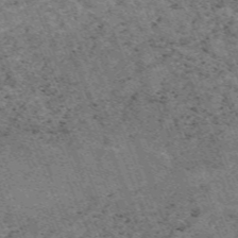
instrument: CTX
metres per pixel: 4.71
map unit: HNb
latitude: -54.6519
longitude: -47.8206
